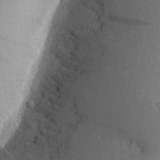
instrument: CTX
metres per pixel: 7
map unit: Aa
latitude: 27.1970
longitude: -145.1403
